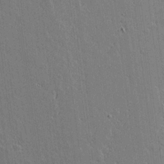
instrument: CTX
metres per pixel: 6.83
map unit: Aa
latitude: 18.5545
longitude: -126.8569
